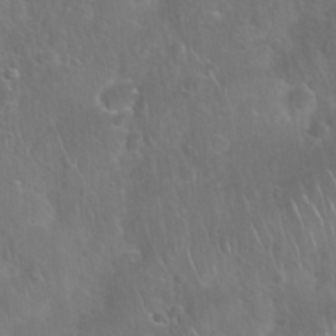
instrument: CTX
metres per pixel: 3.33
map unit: Nhu
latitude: 27.6316
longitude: -62.4034
